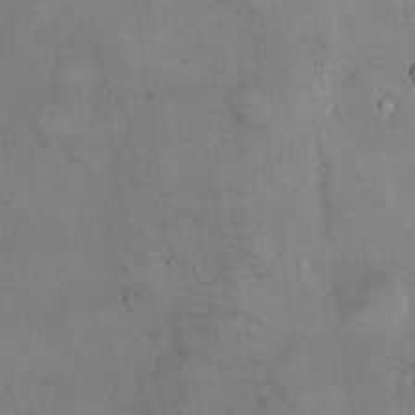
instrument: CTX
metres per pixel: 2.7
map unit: Hto
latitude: 14.5924
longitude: -60.2711
